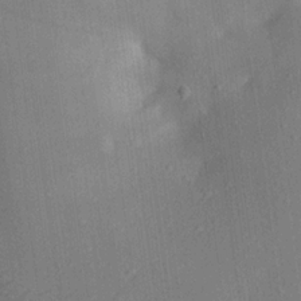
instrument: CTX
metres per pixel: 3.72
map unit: lAa
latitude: 18.9324
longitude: -139.3293
